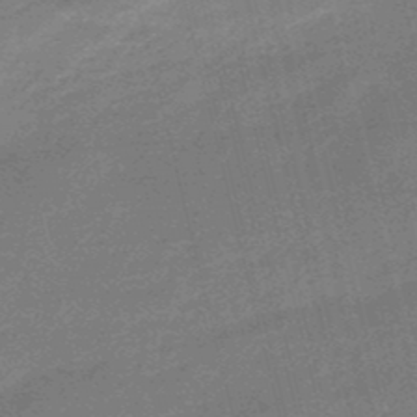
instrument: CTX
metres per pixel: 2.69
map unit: eHb
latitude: -48.0094
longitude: 86.9542
